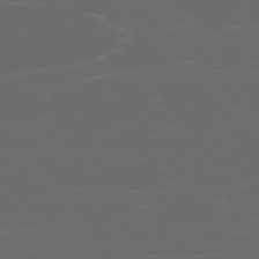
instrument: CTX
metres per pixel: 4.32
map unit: Ap
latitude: -78.0661
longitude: -75.9717
